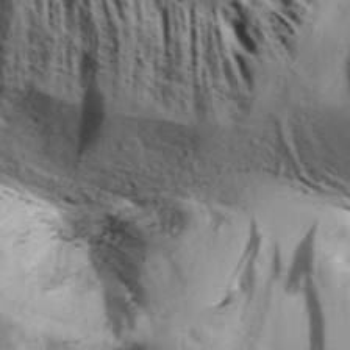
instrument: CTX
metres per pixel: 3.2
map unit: Aa
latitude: 32.5924
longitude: -136.3656
